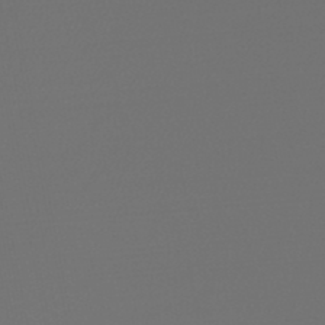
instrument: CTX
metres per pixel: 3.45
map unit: lHb
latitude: -47.3131
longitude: 62.9919
